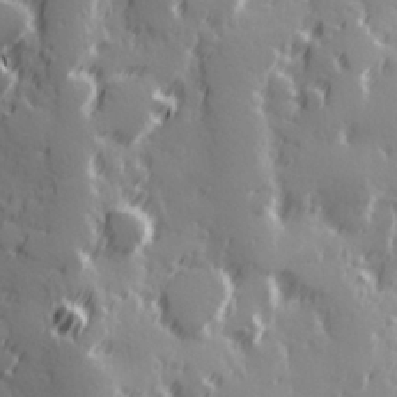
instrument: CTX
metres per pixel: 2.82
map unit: Hve
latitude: 25.8961
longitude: 146.6329
